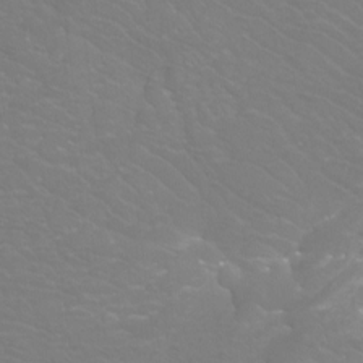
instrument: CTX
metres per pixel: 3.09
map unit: Htu
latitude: -12.4629
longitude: -71.3481
